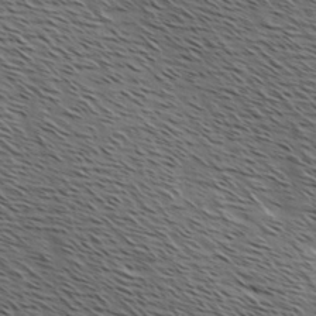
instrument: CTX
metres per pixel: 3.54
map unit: Hve
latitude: 1.9528
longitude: -123.1592
